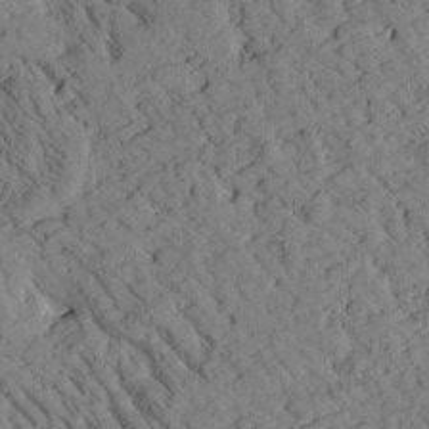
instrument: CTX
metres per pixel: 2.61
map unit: Htu
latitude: -1.8990
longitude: 174.4062
